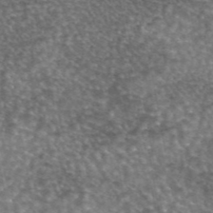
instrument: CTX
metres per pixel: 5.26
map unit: eAb
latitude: 44.9702
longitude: 108.9731
